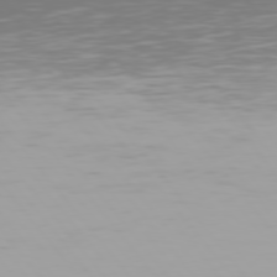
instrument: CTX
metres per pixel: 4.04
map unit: Hpe
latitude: 75.5371
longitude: -127.0648
